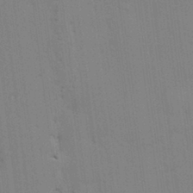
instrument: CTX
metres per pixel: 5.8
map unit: lAvf
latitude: 25.5371
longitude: -112.0444
